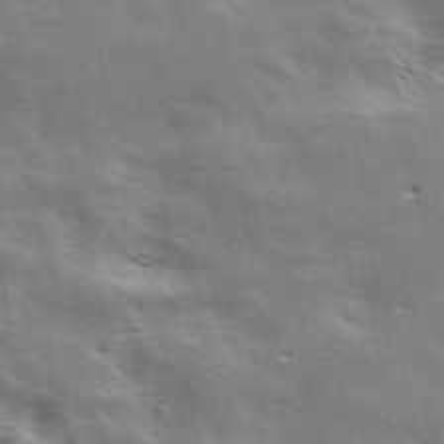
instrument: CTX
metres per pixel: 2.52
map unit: ANa
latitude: 41.7828
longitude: 49.5777
